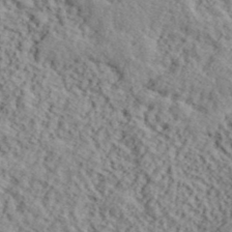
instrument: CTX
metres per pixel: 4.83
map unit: lHvf
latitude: 40.8946
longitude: -87.7638
